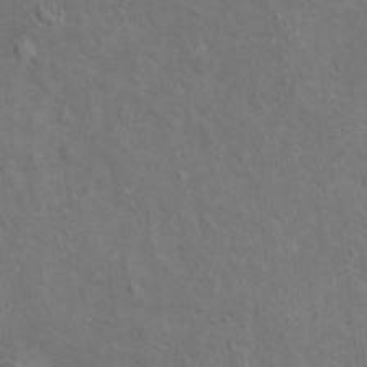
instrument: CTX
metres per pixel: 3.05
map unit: Ht
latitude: 13.3104
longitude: -39.8772
